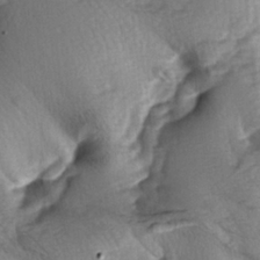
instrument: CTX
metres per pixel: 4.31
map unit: lAa
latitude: -6.1794
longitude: -126.4412
